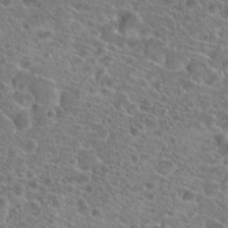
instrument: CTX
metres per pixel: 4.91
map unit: Hto
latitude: 19.7260
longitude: -40.5923
